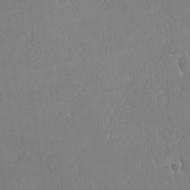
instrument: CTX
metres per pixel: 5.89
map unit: lHvf
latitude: -12.5196
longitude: -100.1011
